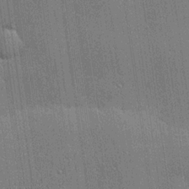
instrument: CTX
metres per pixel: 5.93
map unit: lHvf
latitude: 20.9325
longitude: 142.7841
